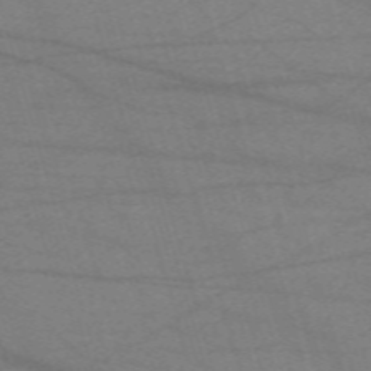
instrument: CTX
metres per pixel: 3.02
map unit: eHh
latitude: -61.2187
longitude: 54.1228
